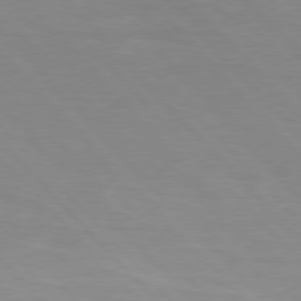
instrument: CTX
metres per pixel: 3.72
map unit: Hpe
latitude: 76.5923
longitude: -155.6505
